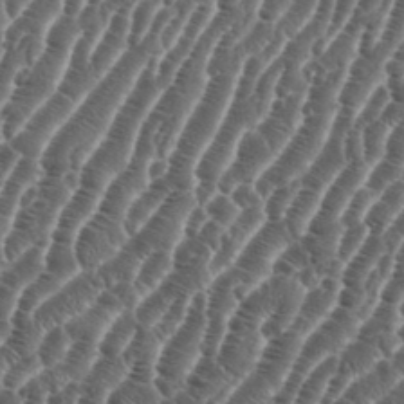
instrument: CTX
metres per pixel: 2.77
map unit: eHh
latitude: 36.6869
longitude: -136.8002
